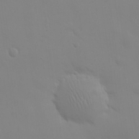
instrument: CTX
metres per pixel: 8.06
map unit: eHh
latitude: 25.0647
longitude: -65.7072
